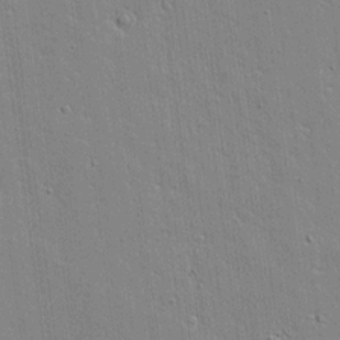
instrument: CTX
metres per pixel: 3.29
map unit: lAvf
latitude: 16.8380
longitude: -127.4804
